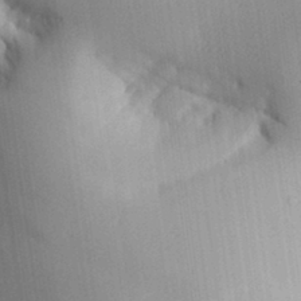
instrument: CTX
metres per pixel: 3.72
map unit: Aa
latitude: 32.5924
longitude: -144.4034
